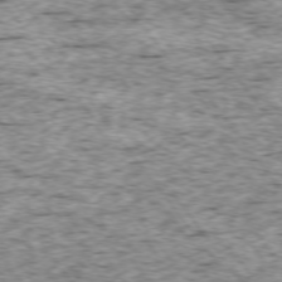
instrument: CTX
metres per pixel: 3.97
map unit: Ap
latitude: -75.0487
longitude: -87.6694
